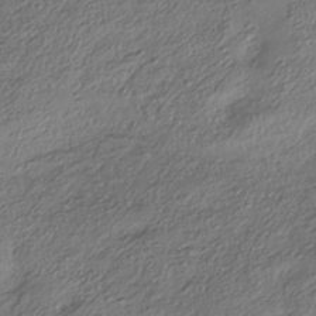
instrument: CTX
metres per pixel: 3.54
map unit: HNhu
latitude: -41.0675
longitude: 107.7100
